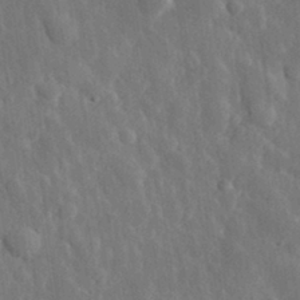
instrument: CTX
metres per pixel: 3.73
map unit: eHh
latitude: 31.3671
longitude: -80.1200
